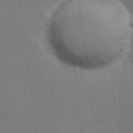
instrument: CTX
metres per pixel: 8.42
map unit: Hve
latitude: 22.8569
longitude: 146.9541
